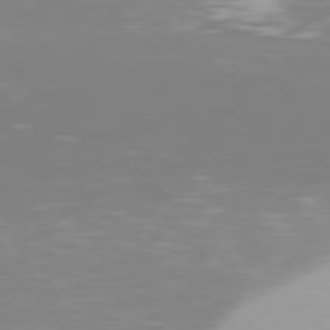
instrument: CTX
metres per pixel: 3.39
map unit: Hpe
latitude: 77.9150
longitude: -134.4034
